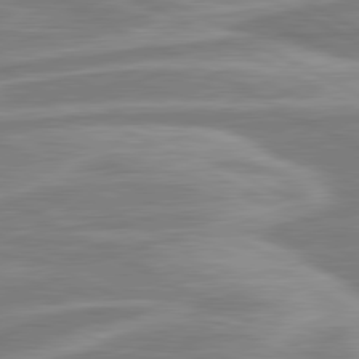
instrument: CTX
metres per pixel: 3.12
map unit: lApd
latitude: 80.6868
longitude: -174.2712
